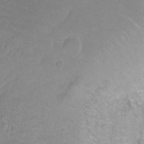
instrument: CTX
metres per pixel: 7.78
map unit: Ht
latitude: -9.1620
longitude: -36.4034
